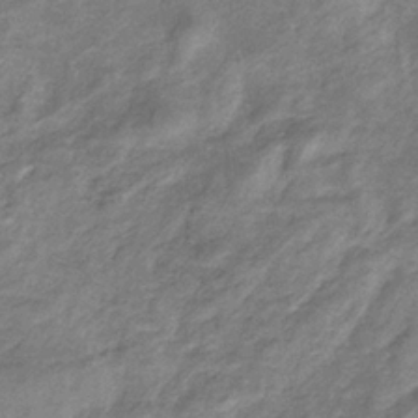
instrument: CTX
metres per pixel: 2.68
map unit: HNb
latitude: -32.9920
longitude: 59.3887
